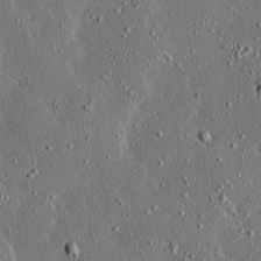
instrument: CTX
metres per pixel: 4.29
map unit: Ave
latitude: 17.2159
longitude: -139.6505
